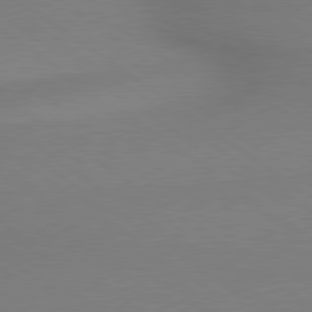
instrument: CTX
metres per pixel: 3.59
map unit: lApd
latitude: 79.1214
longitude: 178.8408
